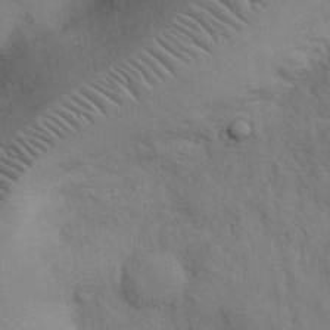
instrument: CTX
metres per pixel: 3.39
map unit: Nhu
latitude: 27.4615
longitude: -69.6127
